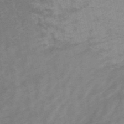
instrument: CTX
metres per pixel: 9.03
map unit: HNb
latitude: -54.2551
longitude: -43.9339
